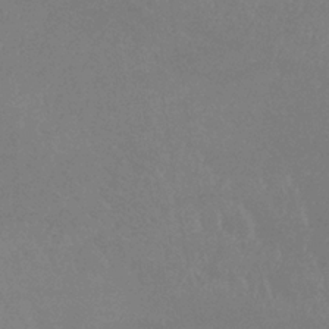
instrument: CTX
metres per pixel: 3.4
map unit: lHb
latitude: -34.3117
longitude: 67.5399
